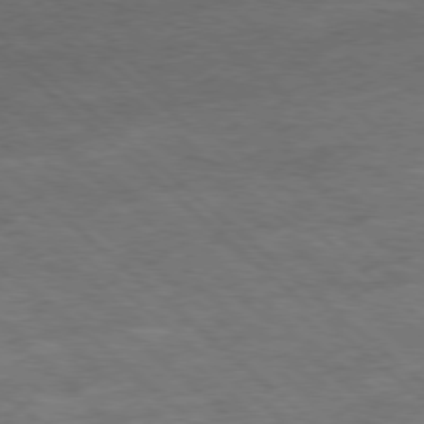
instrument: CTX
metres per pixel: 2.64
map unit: Hpe
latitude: -78.7085
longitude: 17.0298
